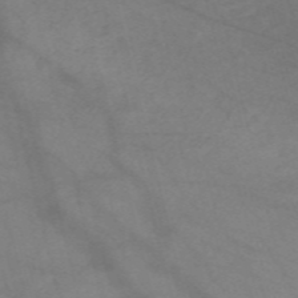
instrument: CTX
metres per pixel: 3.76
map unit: Nve
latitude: -57.3509
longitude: 50.9353
